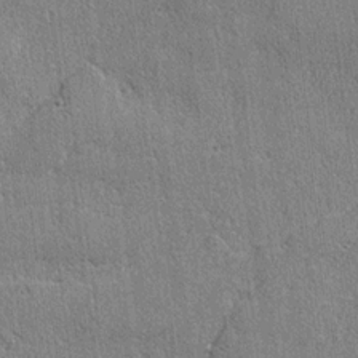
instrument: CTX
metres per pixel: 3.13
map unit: lAvf
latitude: -4.9919
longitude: -109.6505
